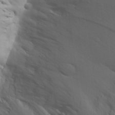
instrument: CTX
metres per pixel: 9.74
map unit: Aa
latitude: 18.8002
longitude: -142.1956
